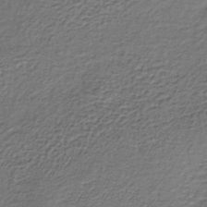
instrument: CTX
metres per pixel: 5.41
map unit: lHb
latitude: -35.8233
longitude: 61.8044
